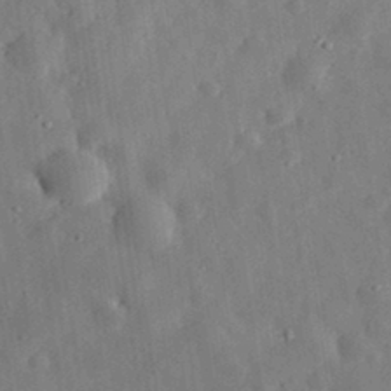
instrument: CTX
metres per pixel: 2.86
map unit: eHh
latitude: 32.0444
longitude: -75.6316
